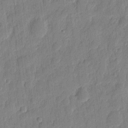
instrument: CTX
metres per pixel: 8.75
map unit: eHh
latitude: 7.4615
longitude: -74.1200
